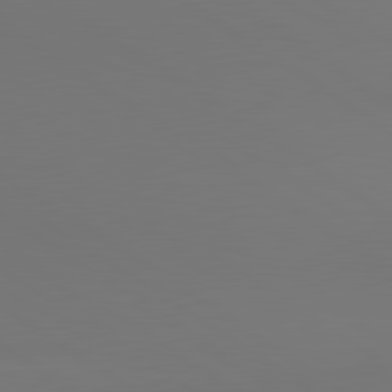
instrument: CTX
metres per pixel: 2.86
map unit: lApd
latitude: 80.8380
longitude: 152.7274
